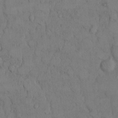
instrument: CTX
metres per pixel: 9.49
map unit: Hto
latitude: 8.8380
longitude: -60.4790
